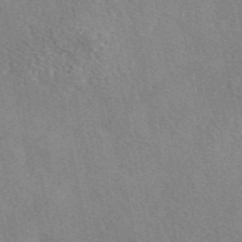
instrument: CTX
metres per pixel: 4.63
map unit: eAb
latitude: 46.5168
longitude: 113.1620
